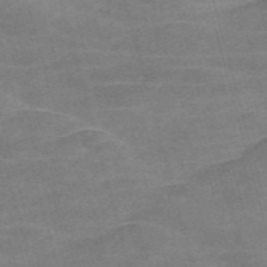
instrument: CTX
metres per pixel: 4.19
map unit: Nve
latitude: -58.8785
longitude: 65.0109
